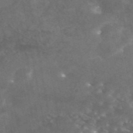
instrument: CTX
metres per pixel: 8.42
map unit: eAb
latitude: 46.1389
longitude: 115.4265
